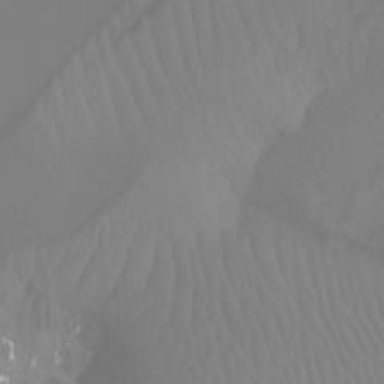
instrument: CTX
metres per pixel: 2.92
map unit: Hto
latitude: -8.6329
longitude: -46.0444
